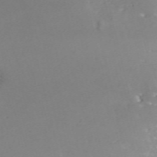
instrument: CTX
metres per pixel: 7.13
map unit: ANa
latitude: 41.4237
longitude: 34.0094
